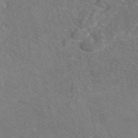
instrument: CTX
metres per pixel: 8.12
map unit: eAb
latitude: 49.1970
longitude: 112.5952
